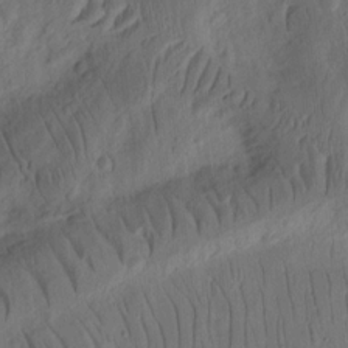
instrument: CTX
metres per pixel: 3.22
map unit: Ht
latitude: 10.7624
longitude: -75.1592
